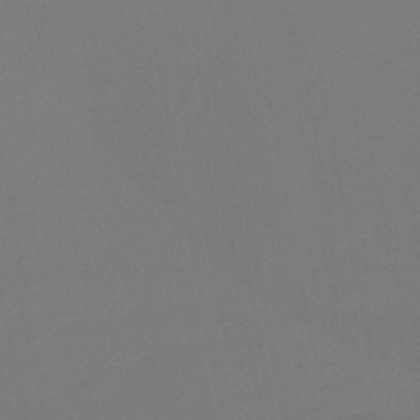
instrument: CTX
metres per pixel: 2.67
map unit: HNb
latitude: -45.9178
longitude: 56.6329
